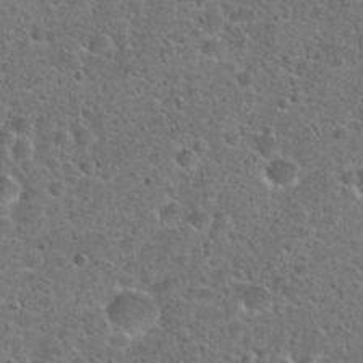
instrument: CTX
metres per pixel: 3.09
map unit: Hto
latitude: 24.0444
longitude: -48.0633
